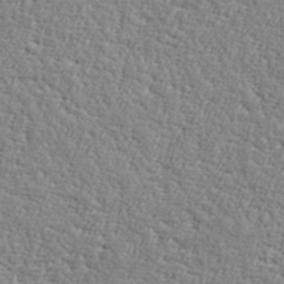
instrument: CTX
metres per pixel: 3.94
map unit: lHvf
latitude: 38.0822
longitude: -92.2144
